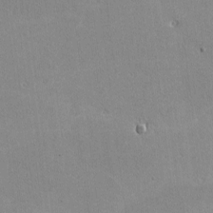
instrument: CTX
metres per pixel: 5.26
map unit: lHvf
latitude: -10.5007
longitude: -101.8583
